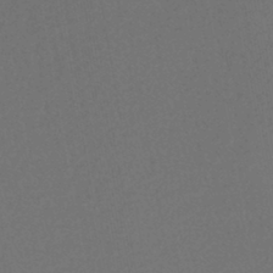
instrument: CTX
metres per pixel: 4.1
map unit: lHb
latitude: -43.0297
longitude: 75.1432
